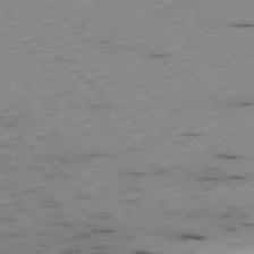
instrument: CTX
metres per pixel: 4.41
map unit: Ap
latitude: -78.0283
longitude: -61.0080
